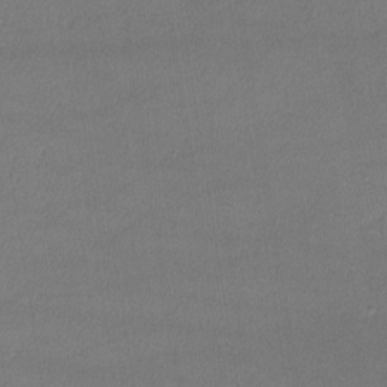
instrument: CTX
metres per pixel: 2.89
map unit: lHvf
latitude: -11.4266
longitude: -101.4615
